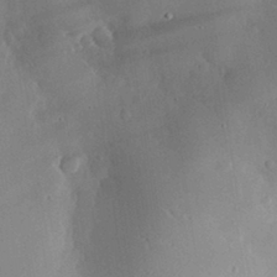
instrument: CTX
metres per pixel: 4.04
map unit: eHh
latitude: 30.1200
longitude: -81.4237
